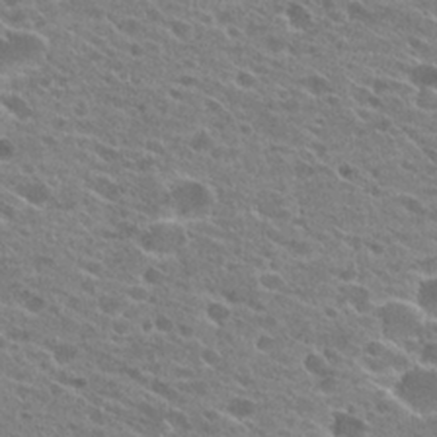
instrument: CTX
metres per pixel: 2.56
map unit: Hto
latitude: 24.8946
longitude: -42.5546
